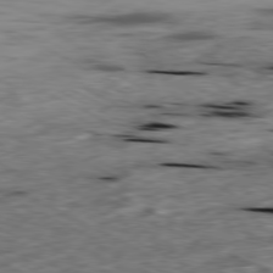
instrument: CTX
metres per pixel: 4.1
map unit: Ap
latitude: -80.2740
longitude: -91.7072
